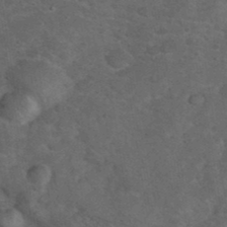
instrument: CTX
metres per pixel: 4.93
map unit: eHh
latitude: 37.7639
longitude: -66.8946
